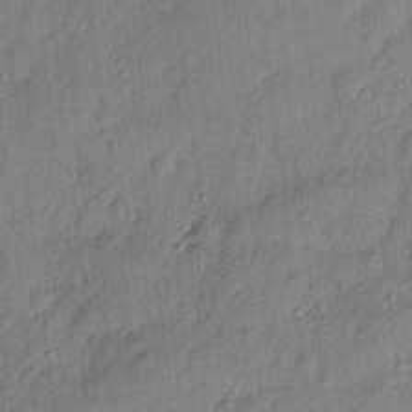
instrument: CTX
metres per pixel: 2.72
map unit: eHh
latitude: 3.8772
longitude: -75.6505
